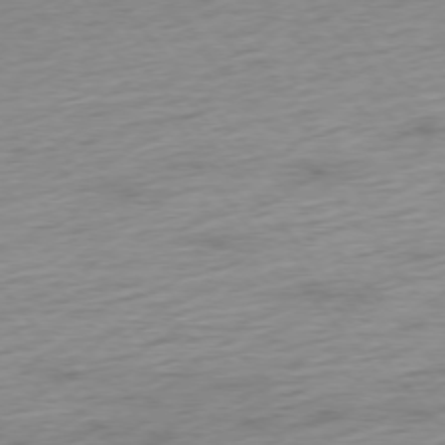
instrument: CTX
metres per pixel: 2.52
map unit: Ap
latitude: -75.8612
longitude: -88.4790
